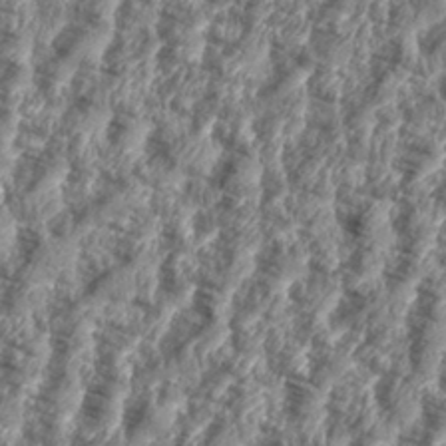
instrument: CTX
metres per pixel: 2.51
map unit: eHh
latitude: 35.6127
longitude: -136.7813
